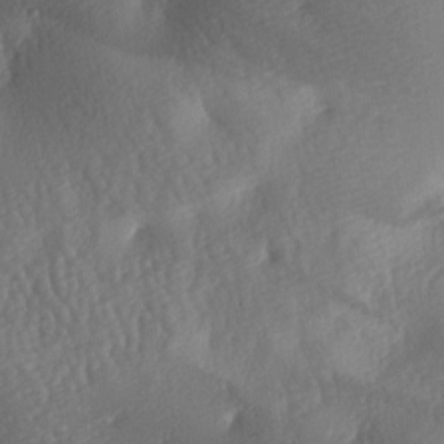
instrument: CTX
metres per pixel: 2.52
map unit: lAa
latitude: -8.0283
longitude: -128.1767
